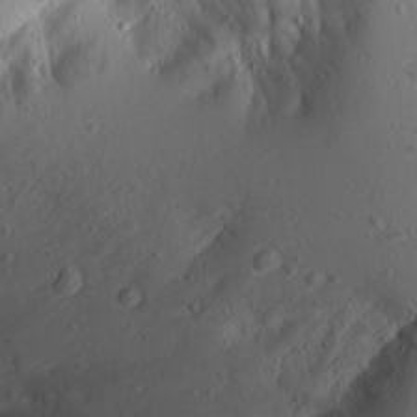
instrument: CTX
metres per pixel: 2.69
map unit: Ave
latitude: 15.2726
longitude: -140.4412
